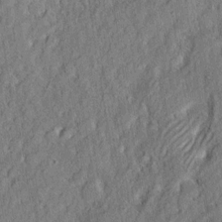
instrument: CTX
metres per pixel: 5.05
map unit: eHh
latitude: 4.0444
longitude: -77.4993
